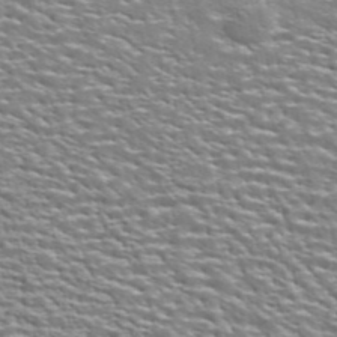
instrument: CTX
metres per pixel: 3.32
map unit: ANa
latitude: 44.8758
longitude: 30.9352
